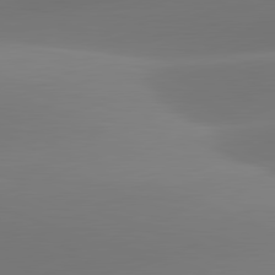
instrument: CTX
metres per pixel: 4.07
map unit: lApd
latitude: 81.6694
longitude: -162.2145
